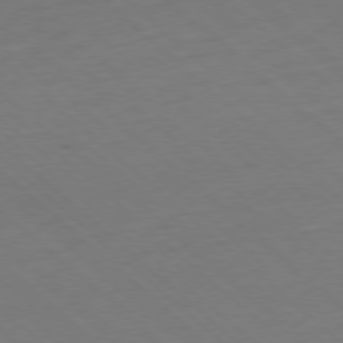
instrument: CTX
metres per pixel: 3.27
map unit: Hpe
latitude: -78.4251
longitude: 13.6533
